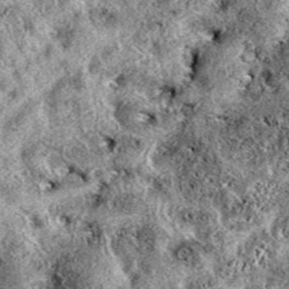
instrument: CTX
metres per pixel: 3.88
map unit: eAb
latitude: 39.2159
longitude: 111.4454
